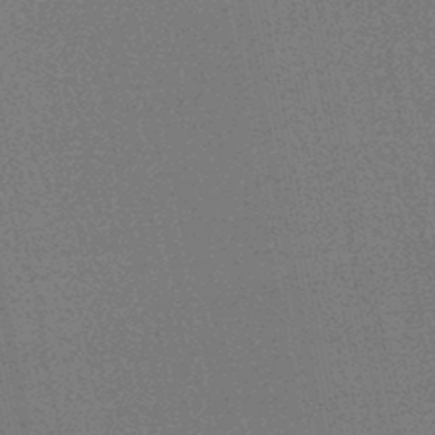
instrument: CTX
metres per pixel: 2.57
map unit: HNhu
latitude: -47.0675
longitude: 99.9745
